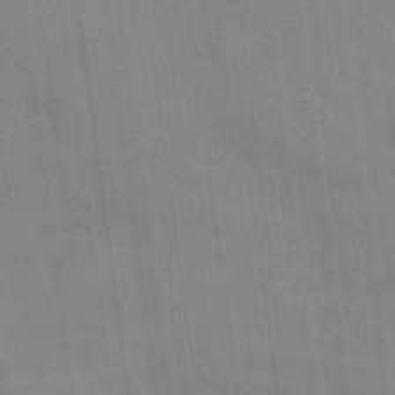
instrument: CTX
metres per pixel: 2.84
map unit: Ht
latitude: -4.8219
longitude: -14.7058
